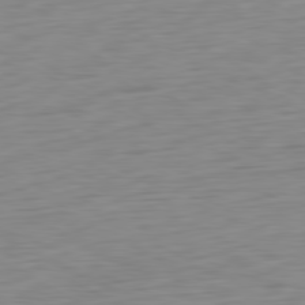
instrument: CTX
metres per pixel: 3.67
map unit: Ap
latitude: -80.7086
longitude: -61.5371
